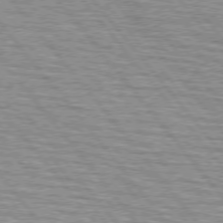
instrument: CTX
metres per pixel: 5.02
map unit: lApd
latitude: 75.2915
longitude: -76.4979
